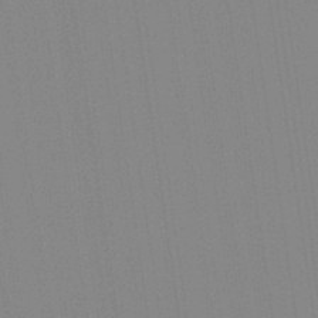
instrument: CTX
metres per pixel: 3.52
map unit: Aa
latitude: 32.8569
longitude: -142.5735
